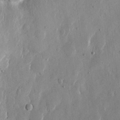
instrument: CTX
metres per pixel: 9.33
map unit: eHh
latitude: 12.2334
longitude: -69.1781
